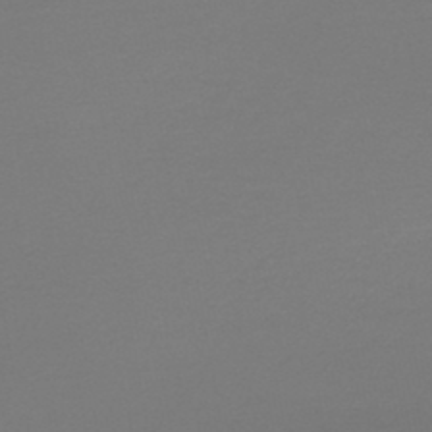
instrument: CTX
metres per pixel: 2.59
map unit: lHb
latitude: -45.3510
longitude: 64.3307
